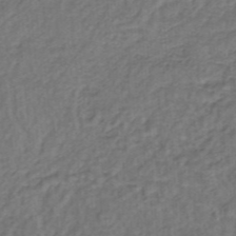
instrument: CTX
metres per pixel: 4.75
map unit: lHb
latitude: -37.5966
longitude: 58.9919
